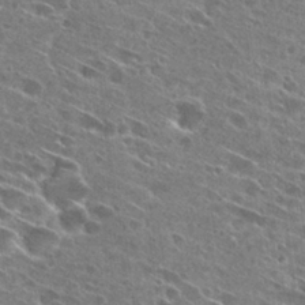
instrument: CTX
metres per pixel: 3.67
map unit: Hto
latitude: 28.0822
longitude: -44.5734
